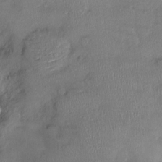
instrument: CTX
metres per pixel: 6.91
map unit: Ht
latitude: -2.6518
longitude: -14.4412
